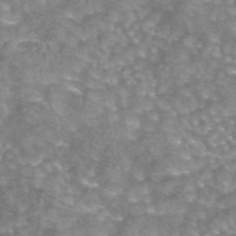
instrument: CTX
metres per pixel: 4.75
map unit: eAb
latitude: 44.4412
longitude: 104.7463
